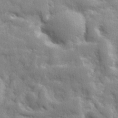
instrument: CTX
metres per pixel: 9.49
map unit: lHvf
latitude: 24.1766
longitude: 142.3873
